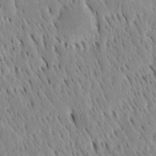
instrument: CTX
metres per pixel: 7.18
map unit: Htu
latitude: -4.1794
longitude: 151.4265
